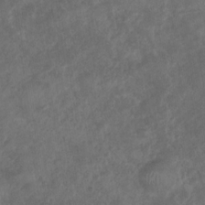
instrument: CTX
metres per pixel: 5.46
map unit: Nhu
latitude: -30.9919
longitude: -62.1767
